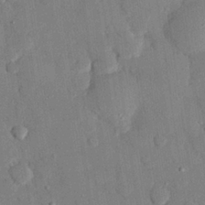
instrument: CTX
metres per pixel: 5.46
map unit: eHh
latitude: 27.3671
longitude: -79.2726
